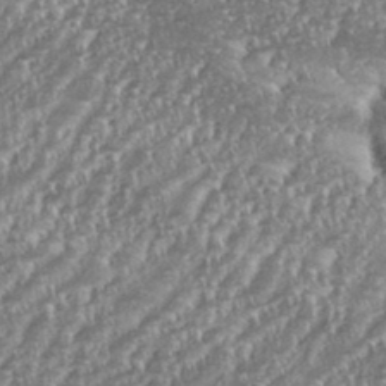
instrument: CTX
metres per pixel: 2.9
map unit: eHh
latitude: 35.6882
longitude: -132.9514
